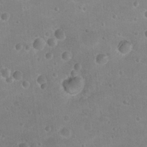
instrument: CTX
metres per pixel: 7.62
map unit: Nhu
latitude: 18.3089
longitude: -32.9325
